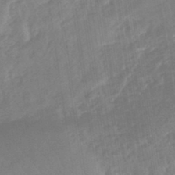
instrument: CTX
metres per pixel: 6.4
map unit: eHb
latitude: -45.8611
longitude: 83.7855
